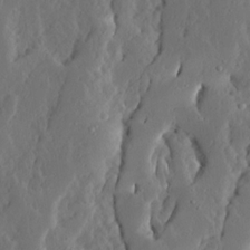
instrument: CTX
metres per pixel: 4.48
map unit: Ave
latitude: 13.5560
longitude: -134.9513
